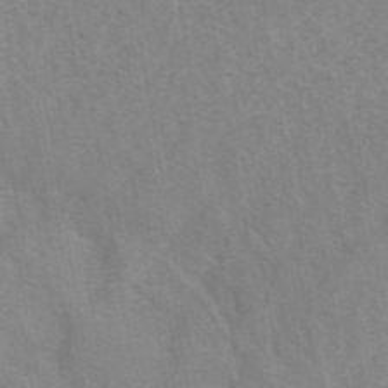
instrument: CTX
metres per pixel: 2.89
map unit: eAb
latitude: 41.6882
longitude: 106.2173
